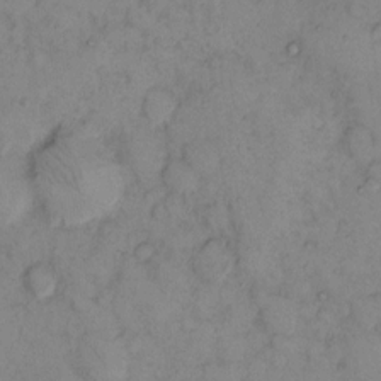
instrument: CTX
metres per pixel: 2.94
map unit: eHh
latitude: 11.8583
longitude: -62.7058
